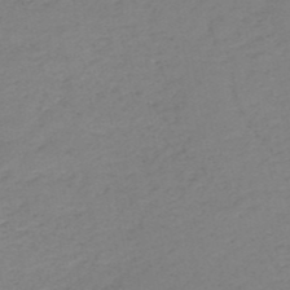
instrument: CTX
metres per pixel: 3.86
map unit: HNb
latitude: -50.7463
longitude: -52.8191
